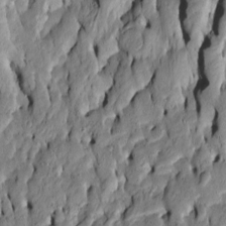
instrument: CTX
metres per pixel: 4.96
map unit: Htu
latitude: -6.8975
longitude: 144.5952
